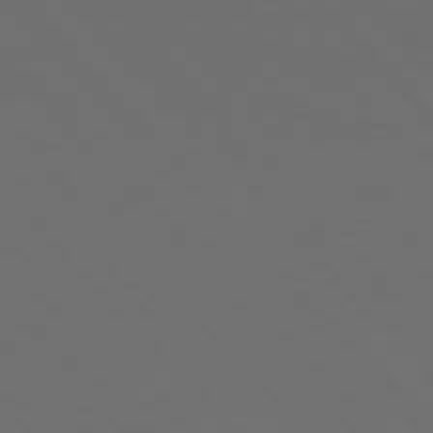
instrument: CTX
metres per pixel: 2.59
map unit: Hpe
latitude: 76.9891
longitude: -166.9513
